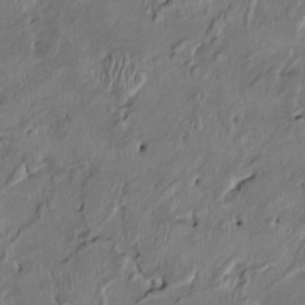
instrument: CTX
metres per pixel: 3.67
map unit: HNhu
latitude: 2.2711
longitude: -5.5749
